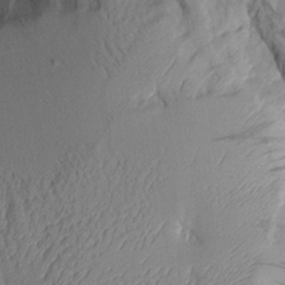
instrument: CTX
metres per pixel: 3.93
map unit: Aa
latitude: 8.8758
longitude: -127.8017
